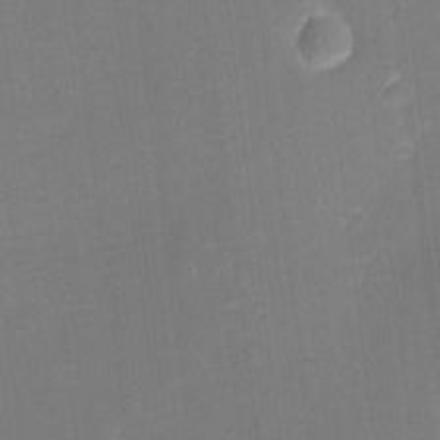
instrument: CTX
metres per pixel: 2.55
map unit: eHh
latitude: -2.2739
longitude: -80.5924
